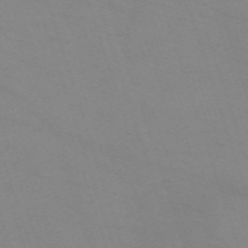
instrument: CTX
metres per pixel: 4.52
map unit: eHh
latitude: -64.2929
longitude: 52.5384
